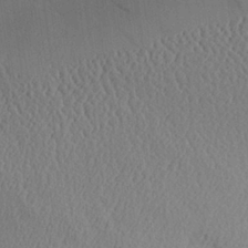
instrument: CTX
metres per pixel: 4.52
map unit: Aa
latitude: 25.5182
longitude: -134.1766
